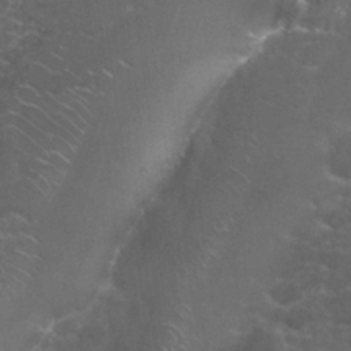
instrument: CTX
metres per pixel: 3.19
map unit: Nhu
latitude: 27.6883
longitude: -60.8569
